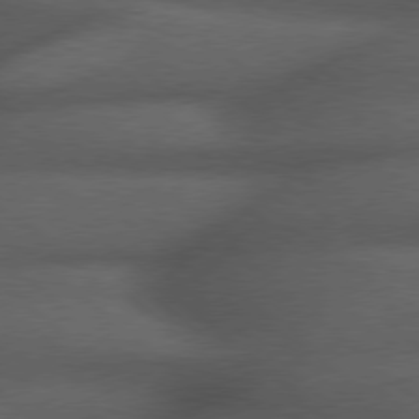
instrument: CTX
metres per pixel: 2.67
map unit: Hpe
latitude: 77.4804
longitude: -150.7057
